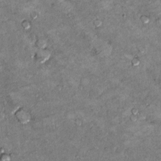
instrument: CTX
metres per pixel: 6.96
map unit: Hto
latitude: 10.0255
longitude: -36.4979
